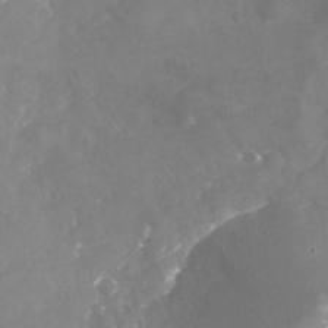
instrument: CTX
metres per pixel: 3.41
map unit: Nhu
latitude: -23.2754
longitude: -57.4804
